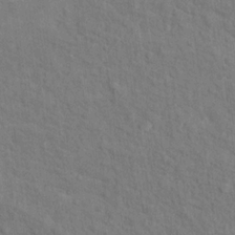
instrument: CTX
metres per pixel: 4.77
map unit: Hto
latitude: 14.7813
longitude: -38.1200
